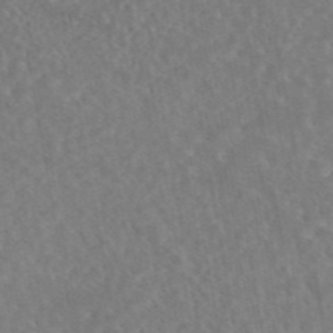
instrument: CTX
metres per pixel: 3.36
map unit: eAb
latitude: 44.8947
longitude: 115.5399
